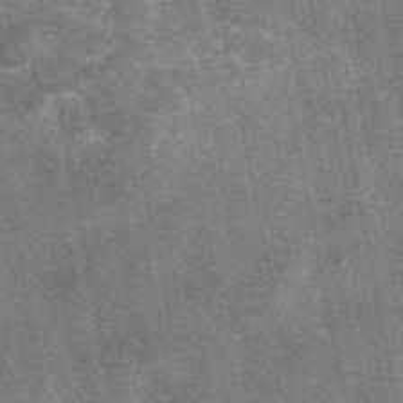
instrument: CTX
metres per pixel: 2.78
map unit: eAb
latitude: 47.8962
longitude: 106.4062
